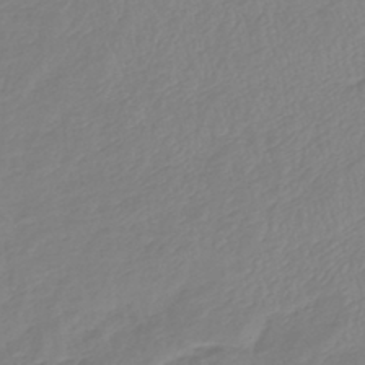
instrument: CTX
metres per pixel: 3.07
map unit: eHb
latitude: -41.5021
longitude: 81.2187
